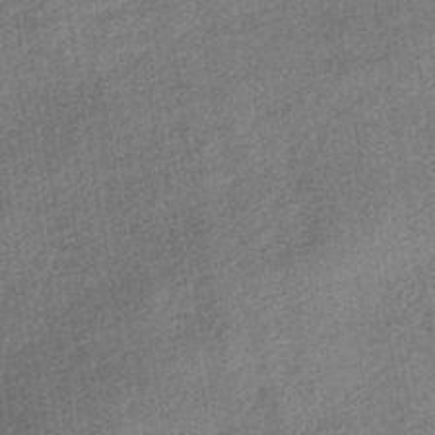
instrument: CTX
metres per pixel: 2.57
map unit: lHb
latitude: -39.1431
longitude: 74.3307
